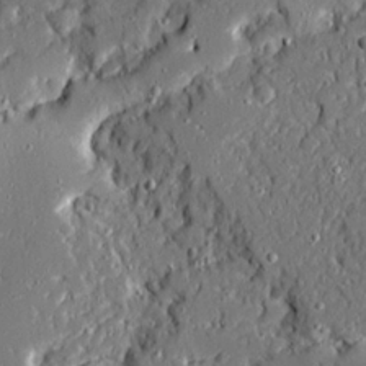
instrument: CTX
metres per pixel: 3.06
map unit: Ave
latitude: 20.6680
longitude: -128.0444
